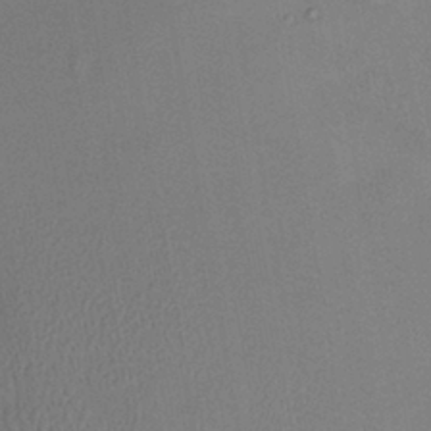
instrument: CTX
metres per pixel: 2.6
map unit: HNhu
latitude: 6.2522
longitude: 10.5574
